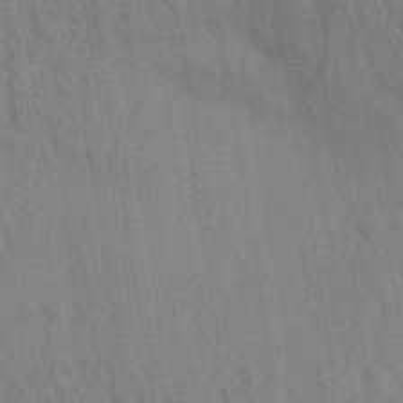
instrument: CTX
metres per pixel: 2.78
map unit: Aa
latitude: 30.5546
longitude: -139.0458
